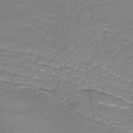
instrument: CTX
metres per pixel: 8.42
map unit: eAb
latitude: -39.2376
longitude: 52.5573
